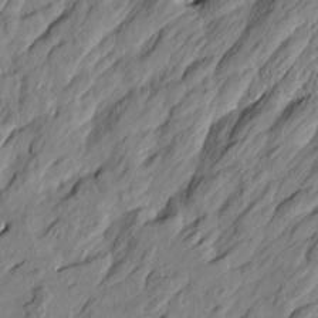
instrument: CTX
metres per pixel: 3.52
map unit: Htu
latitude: 0.1955
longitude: -175.1970
